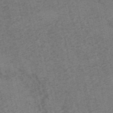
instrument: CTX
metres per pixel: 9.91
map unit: HNb
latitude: -55.9367
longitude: -46.0822
